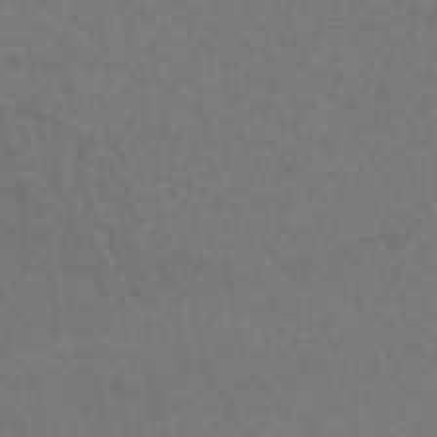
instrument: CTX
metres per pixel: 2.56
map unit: eHh
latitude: -42.7652
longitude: -32.0633
